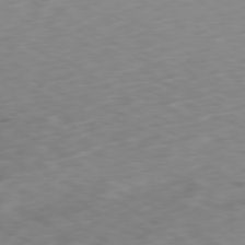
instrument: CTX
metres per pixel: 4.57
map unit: Ap
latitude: -79.8800
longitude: -72.1767
